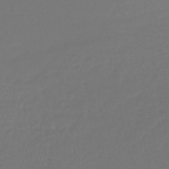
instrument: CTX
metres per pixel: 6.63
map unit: lHb
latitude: -42.7085
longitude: 67.3132
